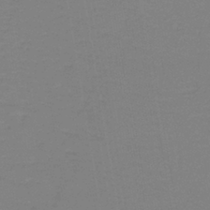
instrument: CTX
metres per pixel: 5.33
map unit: lHb
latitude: -40.9542
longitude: 52.6518
